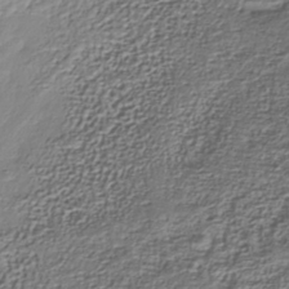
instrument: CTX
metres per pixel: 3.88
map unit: Nhu
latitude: -39.6722
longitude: -85.7639
